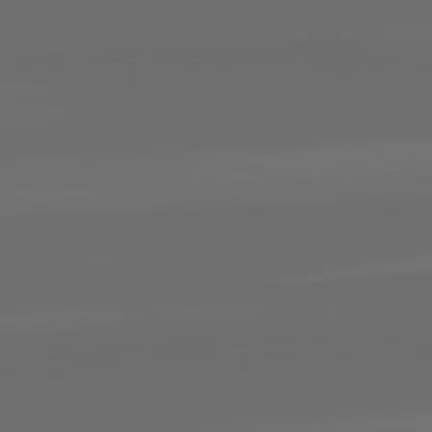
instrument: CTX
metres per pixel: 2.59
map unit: lApd
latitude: 82.3656
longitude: -165.2726
